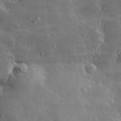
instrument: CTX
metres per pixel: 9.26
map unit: lHvf
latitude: 32.6113
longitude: -90.6113
